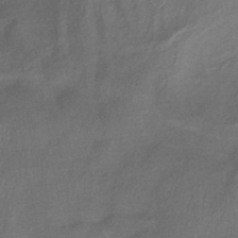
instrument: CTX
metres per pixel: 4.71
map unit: HNhu
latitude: -40.9542
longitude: 92.3873
